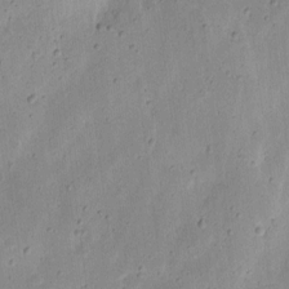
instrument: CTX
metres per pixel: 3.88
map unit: eHh
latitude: 9.4993
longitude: -72.4223
